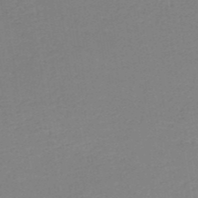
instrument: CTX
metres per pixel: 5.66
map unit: HNb
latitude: -50.0283
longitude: -48.8191
